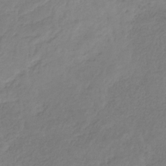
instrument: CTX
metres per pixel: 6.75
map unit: HNb
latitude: -31.2376
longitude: 62.5762
